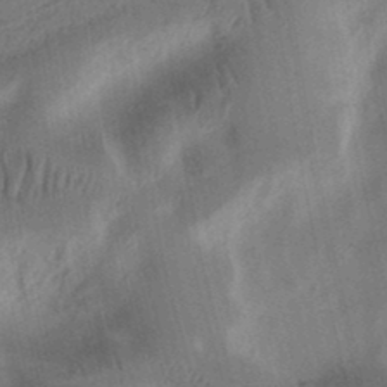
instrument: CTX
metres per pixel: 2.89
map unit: Ht
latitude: 11.2726
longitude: -74.5924
